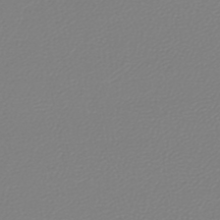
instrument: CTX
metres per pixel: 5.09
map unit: lHb
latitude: -45.2754
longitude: 75.9556
